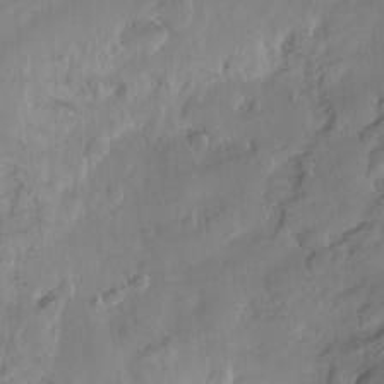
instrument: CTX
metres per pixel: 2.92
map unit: Hto
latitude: -14.5007
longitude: -42.0255
